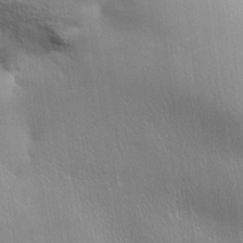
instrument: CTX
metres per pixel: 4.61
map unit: Aa
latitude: 32.9325
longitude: -141.0836
